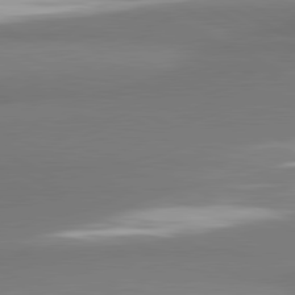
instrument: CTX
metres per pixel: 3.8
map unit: lApd
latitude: 81.3482
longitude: 177.6155
